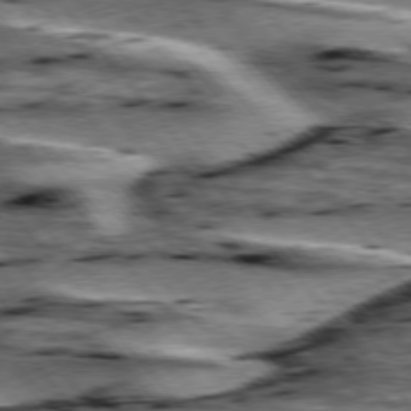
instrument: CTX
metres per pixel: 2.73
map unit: lApd
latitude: 76.0255
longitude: -71.3481
